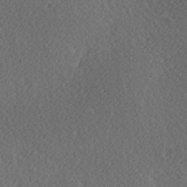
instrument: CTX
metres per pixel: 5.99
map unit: Hve
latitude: 13.8772
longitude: -91.4237
